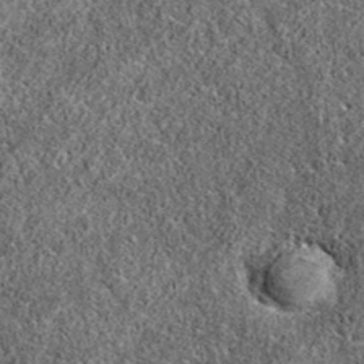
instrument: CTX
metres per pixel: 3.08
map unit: eAb
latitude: 36.7435
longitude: 106.8786
